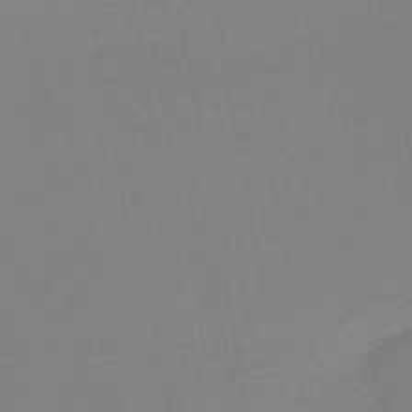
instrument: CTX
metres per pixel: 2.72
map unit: lHb
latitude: -44.7085
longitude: 55.6155
